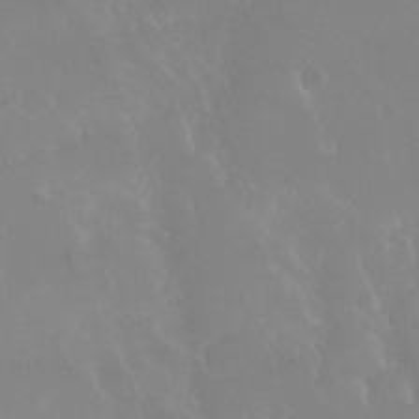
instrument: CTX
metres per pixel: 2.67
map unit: Nhu
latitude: 30.0822
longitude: -57.4804
